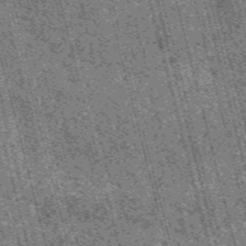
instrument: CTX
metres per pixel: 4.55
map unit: HNb
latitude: -55.9367
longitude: -43.3860
